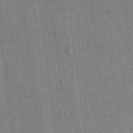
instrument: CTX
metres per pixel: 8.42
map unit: HNhu
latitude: 0.6490
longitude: -5.6883
